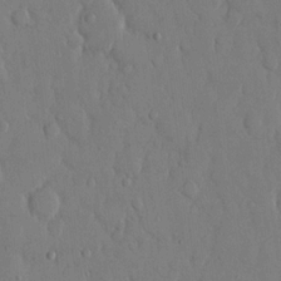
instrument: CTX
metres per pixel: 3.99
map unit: eHh
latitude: 14.0255
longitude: -69.8206
